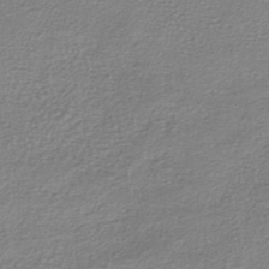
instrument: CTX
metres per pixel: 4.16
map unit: lHb
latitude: -42.2739
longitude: 70.0661
